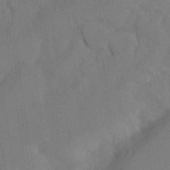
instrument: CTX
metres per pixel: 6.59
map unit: Nhu
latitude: 26.9892
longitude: -70.5168
